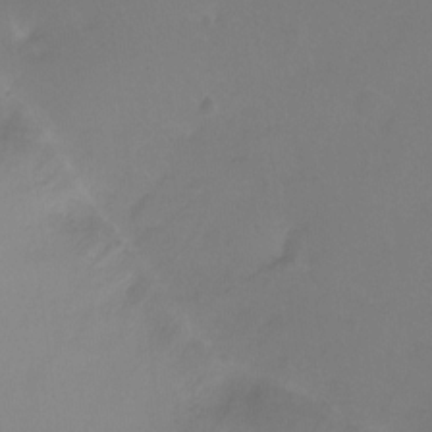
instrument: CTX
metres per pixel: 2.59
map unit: Nhu
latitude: -12.8030
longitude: -41.9339
